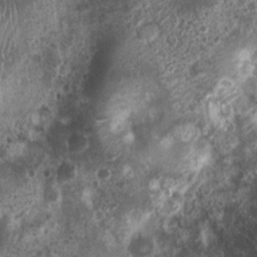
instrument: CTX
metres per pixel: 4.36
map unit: Nhu
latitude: 7.0269
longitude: -21.8961
